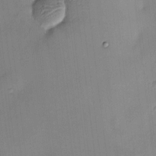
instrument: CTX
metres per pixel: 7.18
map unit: HNhu
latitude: 7.8016
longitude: 8.2739
